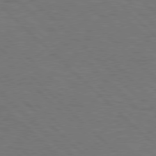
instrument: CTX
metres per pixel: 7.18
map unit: Hpe
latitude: 77.8772
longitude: -155.1025
